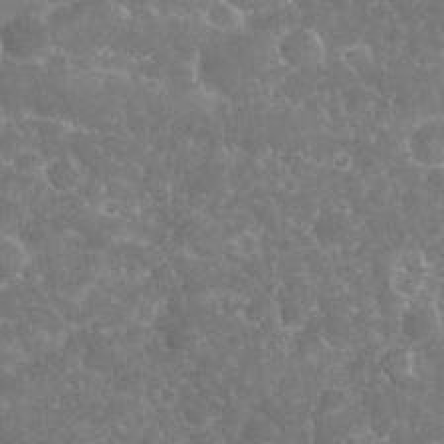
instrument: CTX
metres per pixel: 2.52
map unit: Nhu
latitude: 24.3278
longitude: -61.1592
